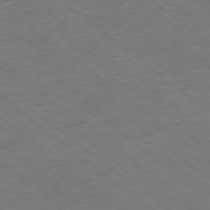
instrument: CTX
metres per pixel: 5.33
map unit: Hpe
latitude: -78.8030
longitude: 17.9745
